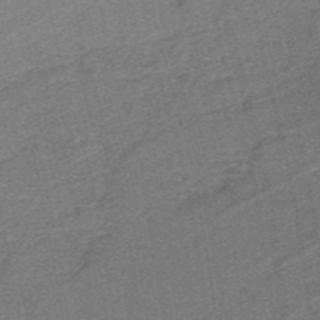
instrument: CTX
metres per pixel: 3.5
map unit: lHb
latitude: -39.3699
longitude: 54.3495
